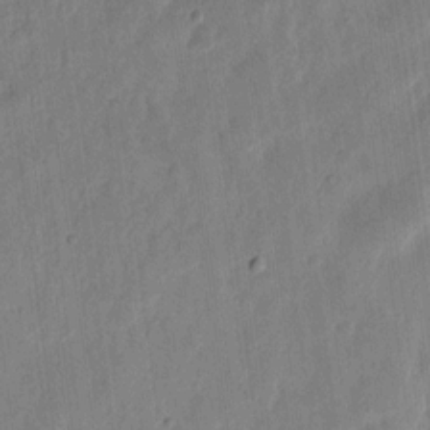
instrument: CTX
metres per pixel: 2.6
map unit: eHh
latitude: 11.6127
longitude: -73.5749
